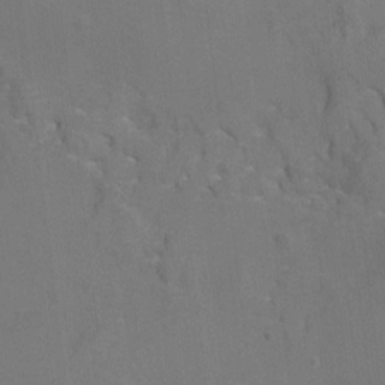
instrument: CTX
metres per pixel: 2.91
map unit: Aa
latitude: -8.4062
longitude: -72.0255
